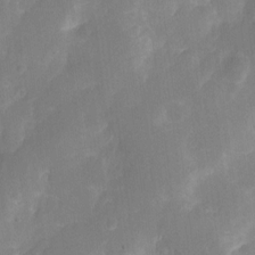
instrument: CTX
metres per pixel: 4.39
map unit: Hto
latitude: 3.2915
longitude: -33.2537
